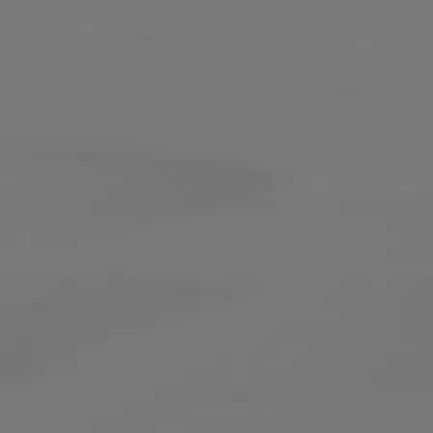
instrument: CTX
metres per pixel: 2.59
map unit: Hpe
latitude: 78.8380
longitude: -128.6490
